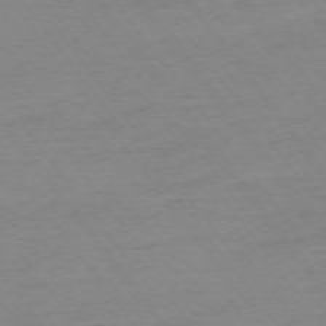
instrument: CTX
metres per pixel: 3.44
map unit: Ap
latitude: -75.1998
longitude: -80.6301
